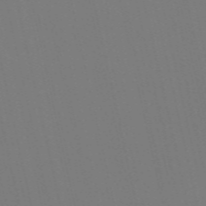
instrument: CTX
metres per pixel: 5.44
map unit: Nve
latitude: -58.4628
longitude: 60.9731
